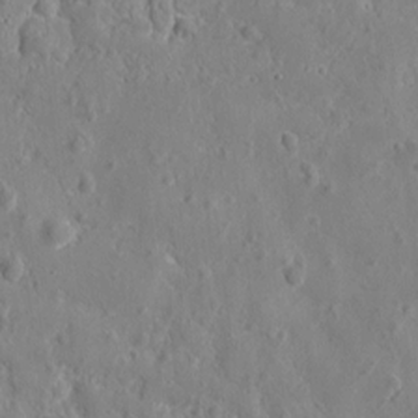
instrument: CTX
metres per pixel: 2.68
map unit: eHh
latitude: 7.2915
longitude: -75.3671
